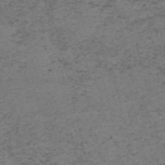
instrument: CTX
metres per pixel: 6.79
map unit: HNb
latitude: -54.9731
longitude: -46.4790
